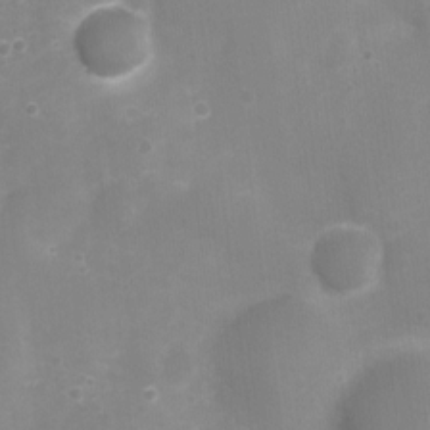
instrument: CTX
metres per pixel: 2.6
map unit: Nhu
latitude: 4.5924
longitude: -17.1970
